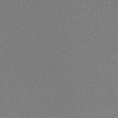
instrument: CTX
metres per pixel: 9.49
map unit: eHb
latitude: -32.1228
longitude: 69.1809
